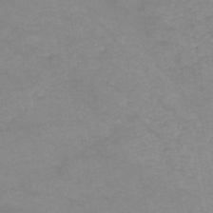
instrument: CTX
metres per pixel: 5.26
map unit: HNb
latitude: -45.8800
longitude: -37.1214
